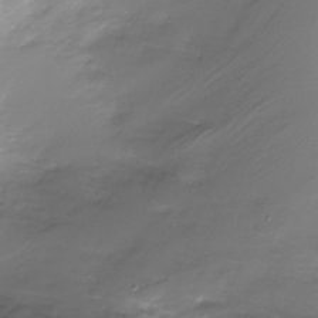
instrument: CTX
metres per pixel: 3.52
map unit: Nhe
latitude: -32.4818
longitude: -92.7813
